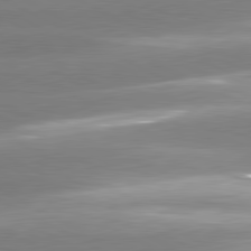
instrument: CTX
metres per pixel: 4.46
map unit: lApd
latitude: 81.1025
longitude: -135.4237
